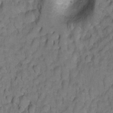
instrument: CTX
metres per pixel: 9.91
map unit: Hto
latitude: 5.2537
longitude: -31.6694
